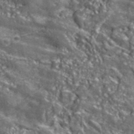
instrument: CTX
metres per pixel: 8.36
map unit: ANa
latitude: 42.7246
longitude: -88.9325
